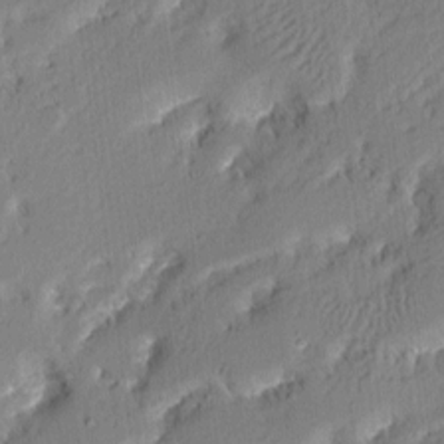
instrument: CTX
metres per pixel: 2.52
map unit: eHh
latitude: 2.5168
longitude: -78.2523
